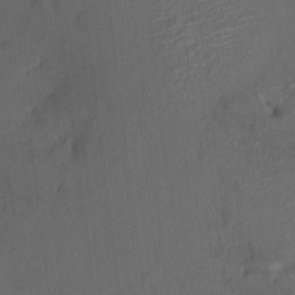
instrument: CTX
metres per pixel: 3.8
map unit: HNhu
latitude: 6.9325
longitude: 3.6154
